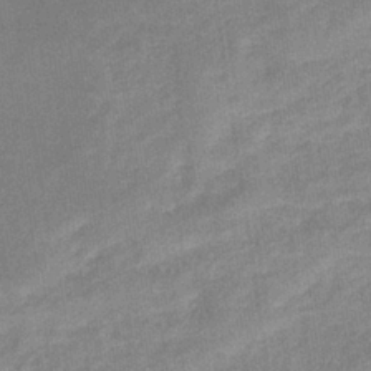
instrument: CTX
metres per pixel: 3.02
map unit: eHb
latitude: -35.6533
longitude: 73.4076
